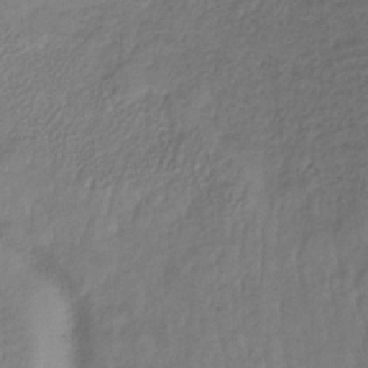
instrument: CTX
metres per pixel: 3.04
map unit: lHb
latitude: -37.4076
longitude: 68.4251
